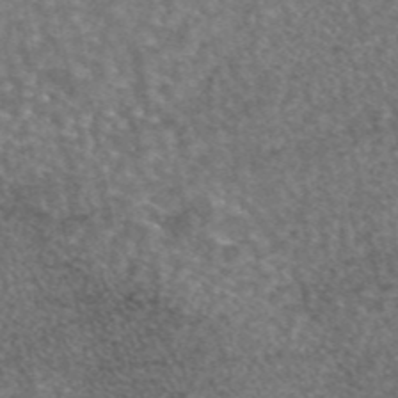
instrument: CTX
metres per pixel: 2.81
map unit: eAb
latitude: 45.2726
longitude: 108.8597
